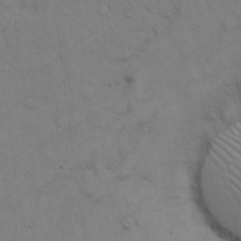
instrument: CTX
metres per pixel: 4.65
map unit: Hto
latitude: 13.5938
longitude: -60.4979
